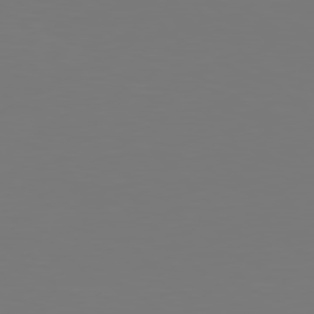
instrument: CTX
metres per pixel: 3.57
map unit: Hpe
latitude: 77.5749
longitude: -176.1200
